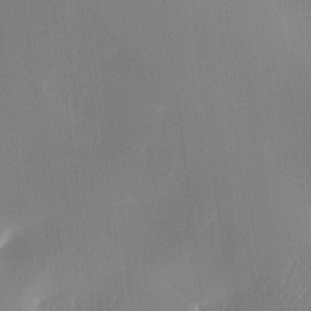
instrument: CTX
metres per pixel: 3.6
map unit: lAa
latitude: 2.2711
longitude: -115.5749
